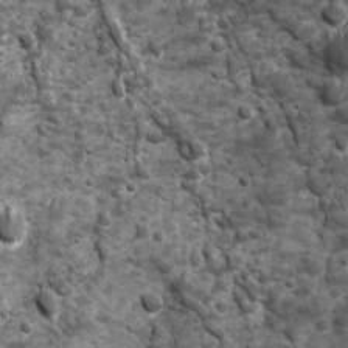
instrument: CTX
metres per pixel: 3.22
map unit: Ave
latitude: 16.7057
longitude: -132.9136
